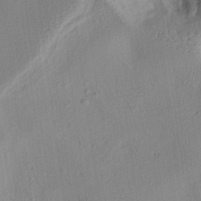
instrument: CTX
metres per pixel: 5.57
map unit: lAa
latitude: 5.8583
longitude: -114.4601
